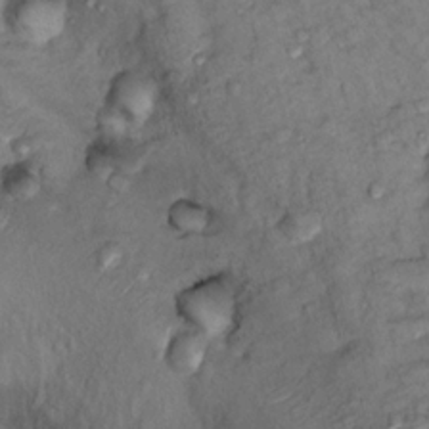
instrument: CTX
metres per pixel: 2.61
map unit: Nhu
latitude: 13.6127
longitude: -29.1403
